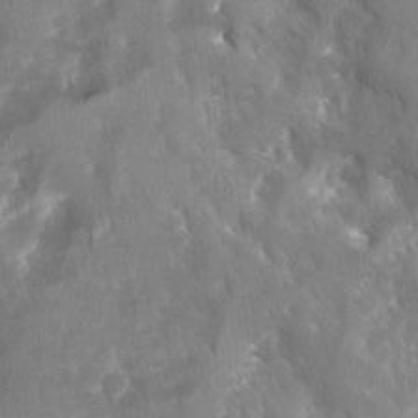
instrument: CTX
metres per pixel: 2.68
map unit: Ave
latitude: -11.3132
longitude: -119.4615
